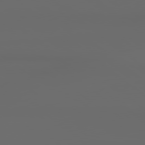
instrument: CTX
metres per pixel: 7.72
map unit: lApd
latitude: 79.0081
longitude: -137.9528
